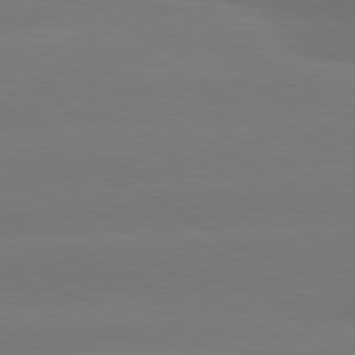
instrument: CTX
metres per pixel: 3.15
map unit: lApd
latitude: 80.7246
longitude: -147.2348
